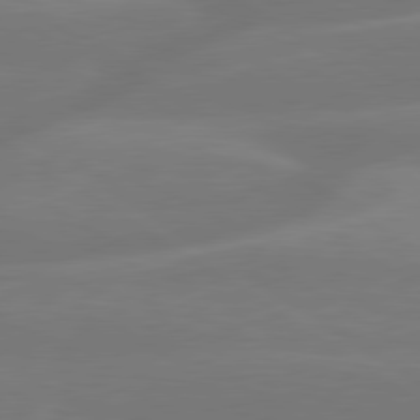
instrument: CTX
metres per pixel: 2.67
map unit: lApd
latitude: 79.7828
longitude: -149.7261
